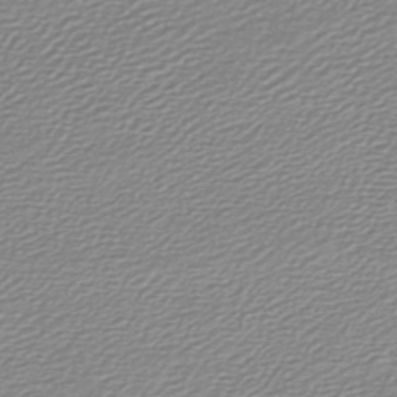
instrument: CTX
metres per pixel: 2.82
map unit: lHb
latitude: -46.7841
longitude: 60.1795
